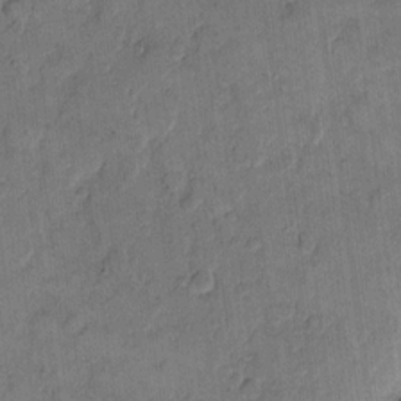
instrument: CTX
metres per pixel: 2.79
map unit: eHh
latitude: 11.9150
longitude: -65.8016
